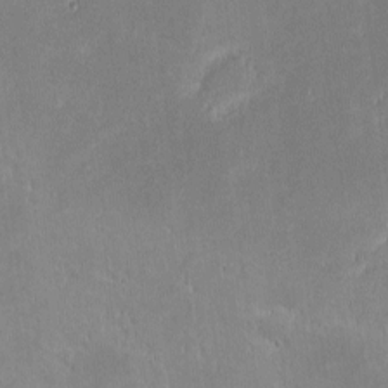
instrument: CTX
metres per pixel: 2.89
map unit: eHh
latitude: -2.4251
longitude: -84.7435
